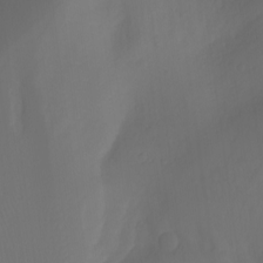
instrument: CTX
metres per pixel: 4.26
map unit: Aa
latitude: -10.6141
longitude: -68.2522
